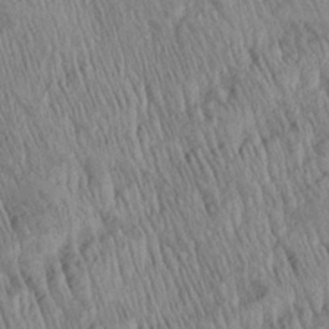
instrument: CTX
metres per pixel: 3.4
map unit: Aa
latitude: 29.4426
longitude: -138.0822
